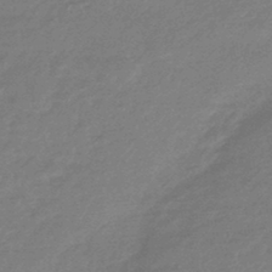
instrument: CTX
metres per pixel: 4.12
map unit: HNhu
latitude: -46.0850
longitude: 93.9178
